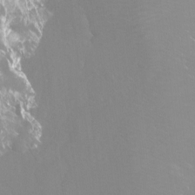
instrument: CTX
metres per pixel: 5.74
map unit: Htu
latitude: -7.3887
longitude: -48.1578
